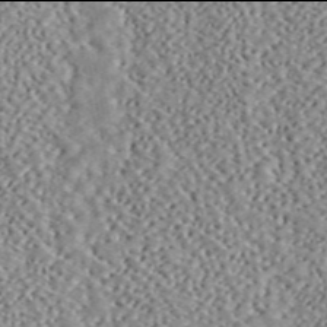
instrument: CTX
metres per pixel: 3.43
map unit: ANa
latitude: 45.9906
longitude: 50.5007
